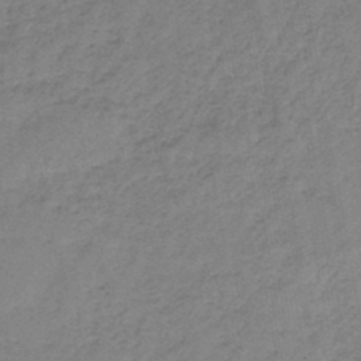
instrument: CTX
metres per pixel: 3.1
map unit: HNb
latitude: -44.5574
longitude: -41.8961
